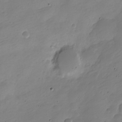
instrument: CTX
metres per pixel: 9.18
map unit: Nve
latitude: -22.2173
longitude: 105.9745
